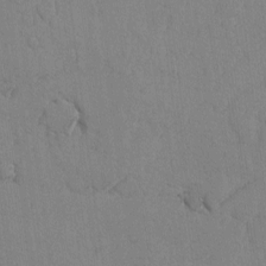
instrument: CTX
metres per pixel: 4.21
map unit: lAvf
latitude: -5.8989
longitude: -114.1577
